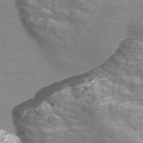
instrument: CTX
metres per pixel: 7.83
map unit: Nve
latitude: -56.7841
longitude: 53.2753
